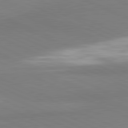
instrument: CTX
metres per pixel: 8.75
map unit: lApd
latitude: 81.6316
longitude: 161.5588
